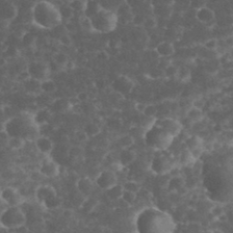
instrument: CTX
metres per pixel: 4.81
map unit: eHh
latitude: 33.1592
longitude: -63.9339
